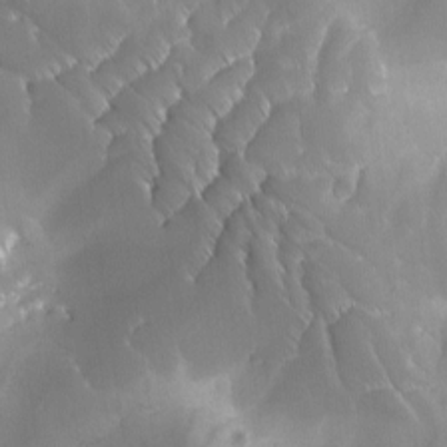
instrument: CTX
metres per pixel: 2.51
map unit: Ave
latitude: -7.8422
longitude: -122.4790
